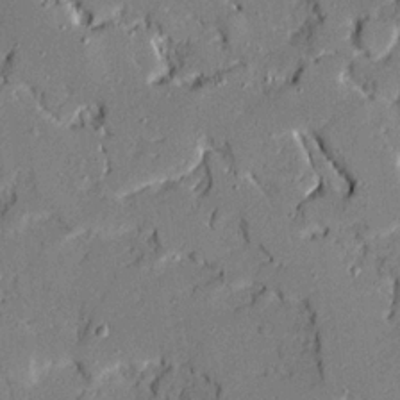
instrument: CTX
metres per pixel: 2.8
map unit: Ave
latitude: 19.1592
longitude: -128.0633
